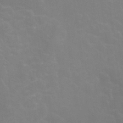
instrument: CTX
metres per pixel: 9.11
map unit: Nhu
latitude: 25.4993
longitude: -54.1578
